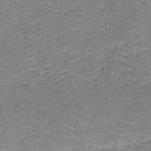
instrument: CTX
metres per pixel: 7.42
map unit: HNb
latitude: -49.7478
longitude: -49.5371
